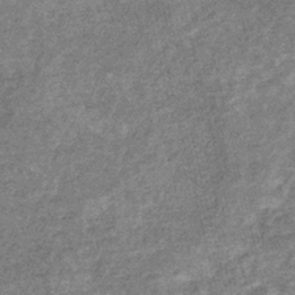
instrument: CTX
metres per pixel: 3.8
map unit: eHb
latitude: -31.6344
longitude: 70.9164
